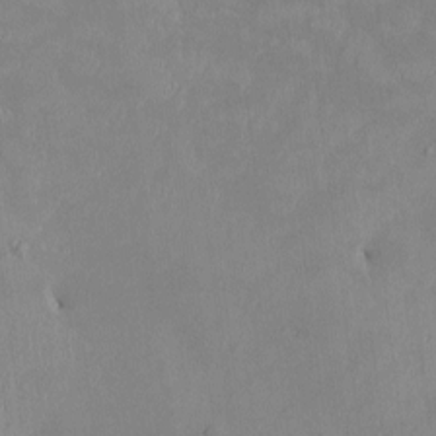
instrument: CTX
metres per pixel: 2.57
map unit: HNhu
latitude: 1.4426
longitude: -6.0822
